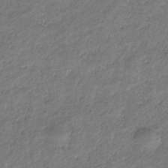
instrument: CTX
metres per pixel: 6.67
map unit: eHb
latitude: -30.1606
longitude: 69.4076
